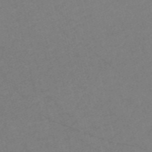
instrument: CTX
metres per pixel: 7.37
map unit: Nve
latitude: -57.4265
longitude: 53.4832
